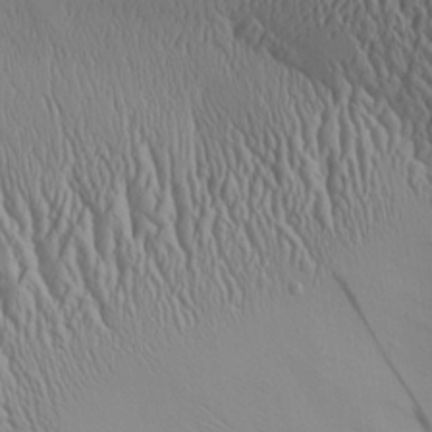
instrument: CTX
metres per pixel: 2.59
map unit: Aa
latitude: 25.8394
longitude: -135.8961
